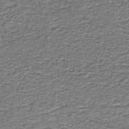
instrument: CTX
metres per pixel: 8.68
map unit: lHb
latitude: -40.8030
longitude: 54.5952
